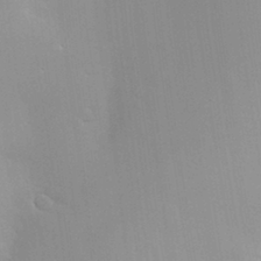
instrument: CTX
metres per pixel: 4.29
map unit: Hve
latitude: -11.2376
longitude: 174.2550
